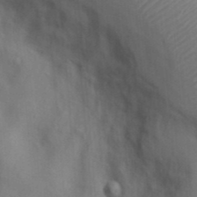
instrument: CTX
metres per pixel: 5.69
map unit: Nhu
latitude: 11.1403
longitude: -28.0255
